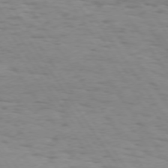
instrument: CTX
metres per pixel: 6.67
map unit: Hpe
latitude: 73.4616
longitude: -132.7246
